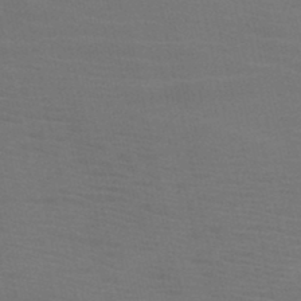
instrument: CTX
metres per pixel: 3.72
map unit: HNb
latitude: -46.1794
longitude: -47.0459
